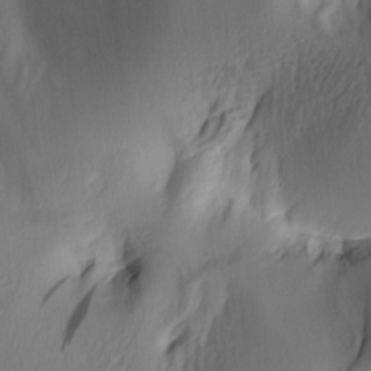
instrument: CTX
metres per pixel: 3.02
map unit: lAa
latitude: 4.7813
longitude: -113.8583
